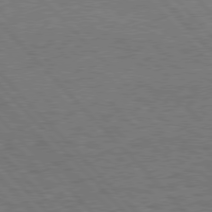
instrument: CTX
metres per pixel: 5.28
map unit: Hpe
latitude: 77.1592
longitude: -157.7071
